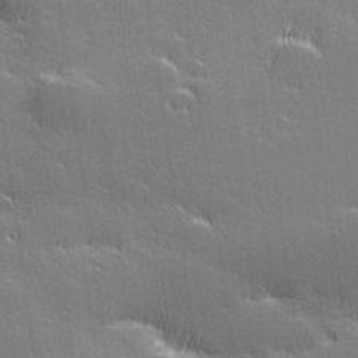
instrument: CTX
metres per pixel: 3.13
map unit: Hve
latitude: 27.4427
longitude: 144.9920
